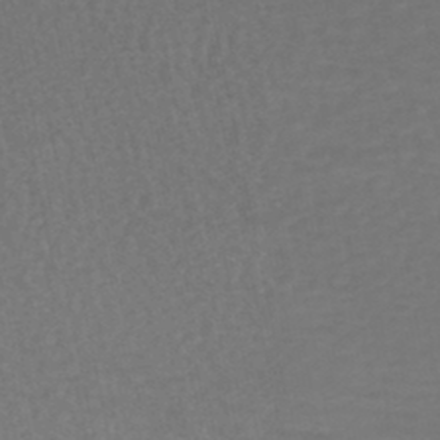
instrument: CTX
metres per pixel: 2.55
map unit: HNhu
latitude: -47.4832
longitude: 98.3684
